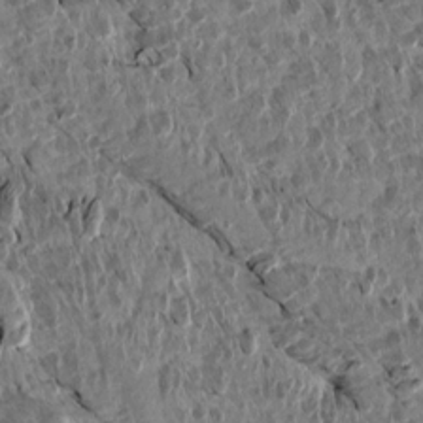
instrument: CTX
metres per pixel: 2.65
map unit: Aa
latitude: 14.2145
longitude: -143.9528
